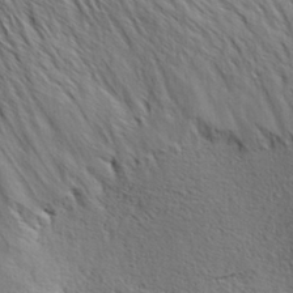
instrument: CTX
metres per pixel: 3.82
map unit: Hve
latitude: 32.0633
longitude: 149.0298
